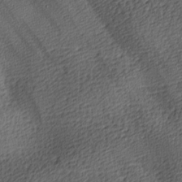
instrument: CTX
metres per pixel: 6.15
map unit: lAa
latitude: -8.7841
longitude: -125.3481
